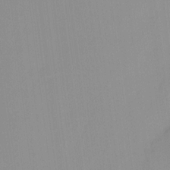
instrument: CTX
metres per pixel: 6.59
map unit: HNhu
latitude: 11.5749
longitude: 9.5210
